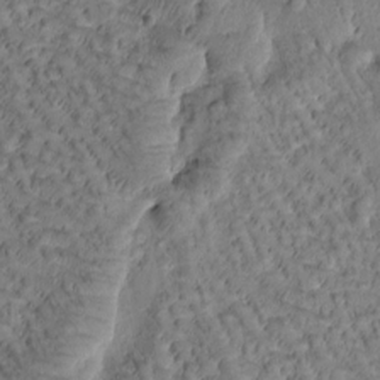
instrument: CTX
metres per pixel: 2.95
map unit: Htu
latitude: -1.5966
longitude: 171.4644
